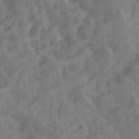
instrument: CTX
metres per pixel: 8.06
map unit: Ave
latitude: 19.3481
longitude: -131.6505
